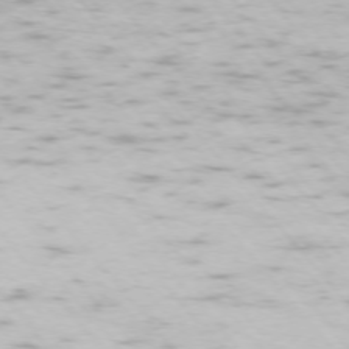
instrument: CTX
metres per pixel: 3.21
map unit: Ap
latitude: -74.5007
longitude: -73.9151
